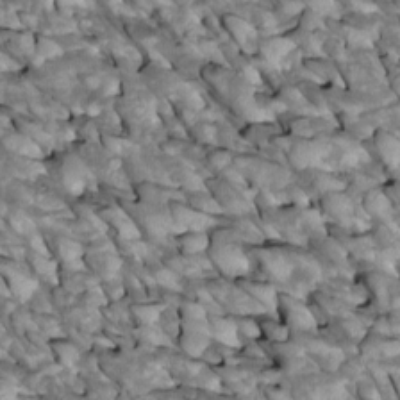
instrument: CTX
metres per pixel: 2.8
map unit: Htu
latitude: 1.4237
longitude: 145.2565
